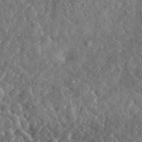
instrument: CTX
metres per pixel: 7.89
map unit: lHvf
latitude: 36.9325
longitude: -88.8758
